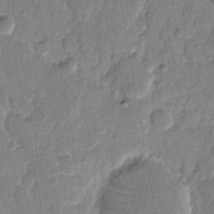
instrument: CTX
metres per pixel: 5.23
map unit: eHh
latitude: 8.5546
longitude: -66.5734
